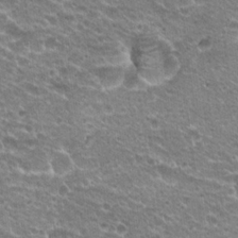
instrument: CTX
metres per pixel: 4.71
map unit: Hto
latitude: 20.9703
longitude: -33.0081
